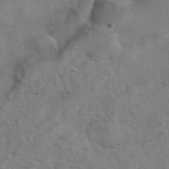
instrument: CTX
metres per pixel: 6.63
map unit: eAb
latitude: 41.9150
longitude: 104.8030
